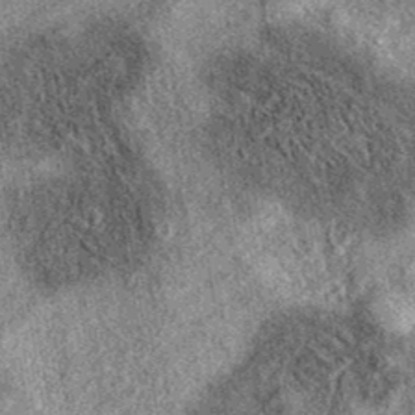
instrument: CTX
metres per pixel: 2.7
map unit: eAb
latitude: 37.6883
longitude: 107.1998
